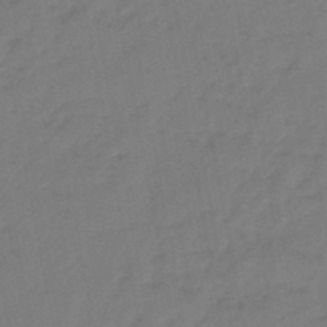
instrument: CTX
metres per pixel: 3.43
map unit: eHb
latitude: -46.8786
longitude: 80.7086
